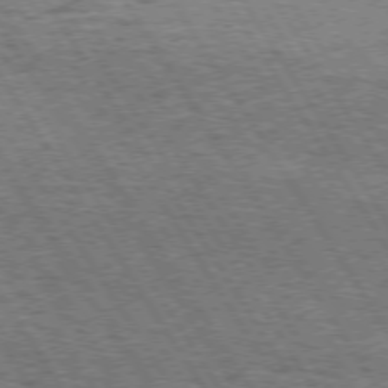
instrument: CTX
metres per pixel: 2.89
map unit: Hpe
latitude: 73.6505
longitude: -133.6694
